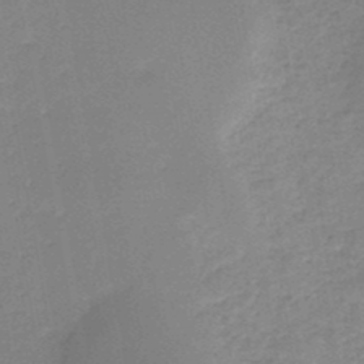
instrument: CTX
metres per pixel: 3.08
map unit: HNb
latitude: -48.3684
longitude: -39.8583
